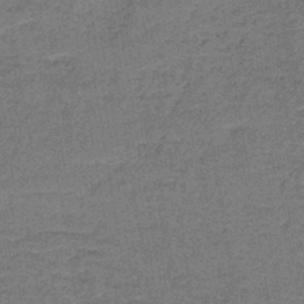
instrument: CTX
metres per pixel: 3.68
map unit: lHb
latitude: -41.5210
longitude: 57.6155
